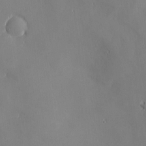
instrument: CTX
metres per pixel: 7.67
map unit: eHh
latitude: -2.7463
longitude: -81.4615
